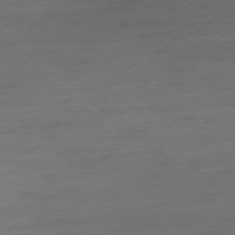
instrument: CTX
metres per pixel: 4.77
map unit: Hpe
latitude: -77.3510
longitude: -13.8395
